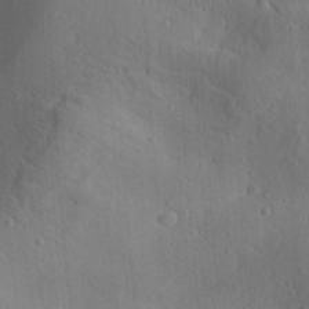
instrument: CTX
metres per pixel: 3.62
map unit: Aa
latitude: 30.1578
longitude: -140.3845
